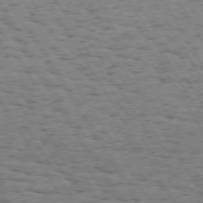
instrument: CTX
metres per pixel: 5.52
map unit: Hpe
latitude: 73.4805
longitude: -143.0648
